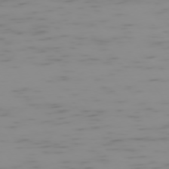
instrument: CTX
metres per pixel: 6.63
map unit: Hpe
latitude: -74.5385
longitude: 7.3320
